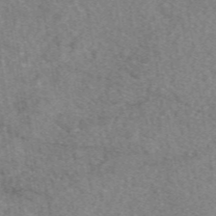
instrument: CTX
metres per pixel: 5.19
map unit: eAb
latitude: 48.8191
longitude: 111.1431
